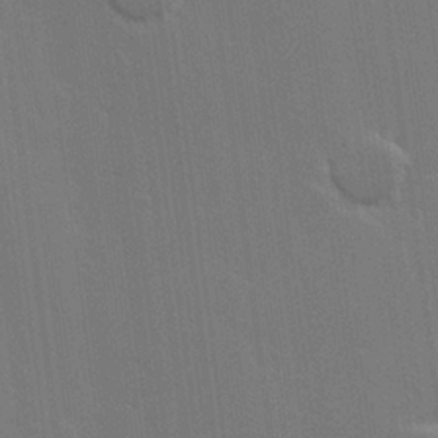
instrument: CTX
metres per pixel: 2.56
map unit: Hve
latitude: 22.8569
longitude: 146.9164
